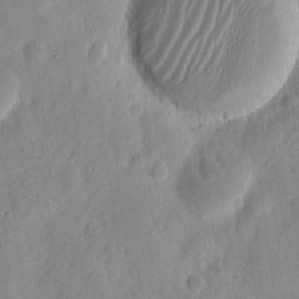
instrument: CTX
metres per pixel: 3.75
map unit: eHh
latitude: 9.0836
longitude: -74.4223
